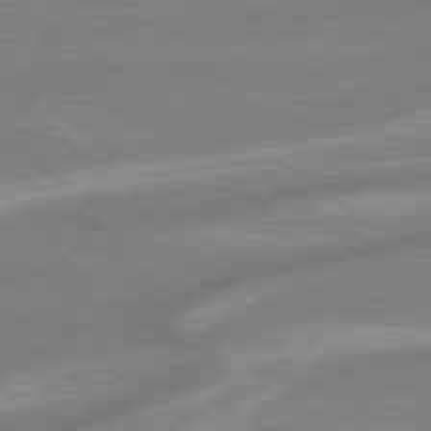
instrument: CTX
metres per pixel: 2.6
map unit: lApd
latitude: 79.2915
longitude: -171.0269
